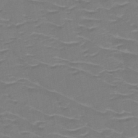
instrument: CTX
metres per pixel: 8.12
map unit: HNb
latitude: -50.1228
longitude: -47.1970
